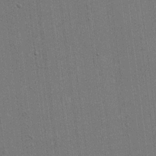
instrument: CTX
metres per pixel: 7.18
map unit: eHh
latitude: 15.8206
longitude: -68.8947
